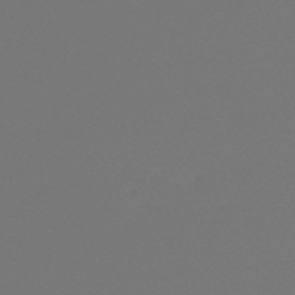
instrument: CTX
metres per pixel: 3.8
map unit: lHb
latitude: -47.4832
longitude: 64.6141
